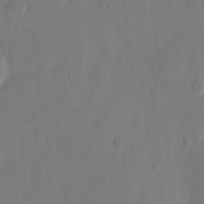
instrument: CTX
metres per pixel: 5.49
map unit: eHh
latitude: 9.4238
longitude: -67.8583
